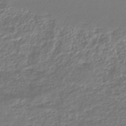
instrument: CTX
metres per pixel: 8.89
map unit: lHb
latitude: -45.0109
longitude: 73.3887
